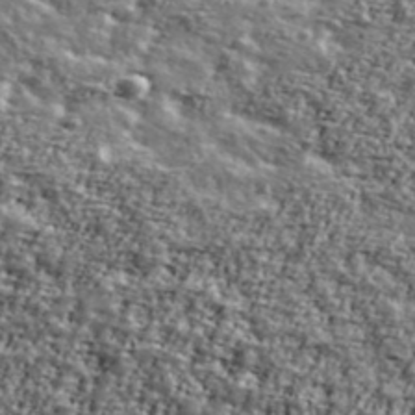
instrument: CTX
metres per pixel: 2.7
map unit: Ave
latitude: 42.2712
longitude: -111.0837
